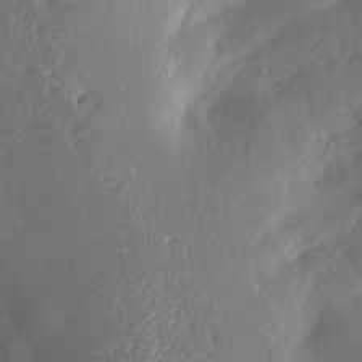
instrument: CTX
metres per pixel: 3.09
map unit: Aa
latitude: 15.5183
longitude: -148.3278
